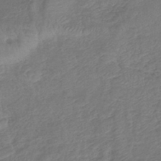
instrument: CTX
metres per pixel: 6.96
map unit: lHb
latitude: -41.5777
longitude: 79.2754
